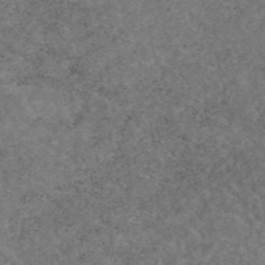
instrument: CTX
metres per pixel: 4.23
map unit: eAb
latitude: 47.4616
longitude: 116.0472
